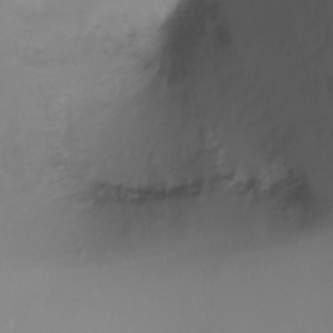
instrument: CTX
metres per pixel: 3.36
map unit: Ht
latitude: -6.7841
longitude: -34.1955
